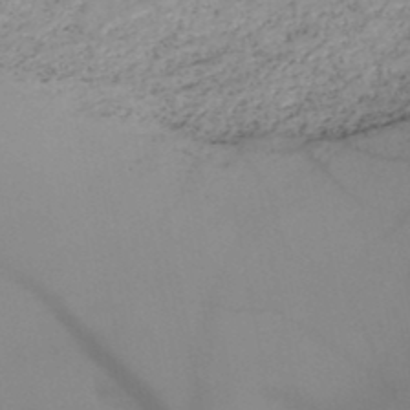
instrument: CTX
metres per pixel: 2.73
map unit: HNb
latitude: -48.8597
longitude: -40.4789
